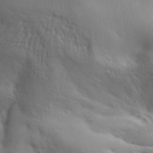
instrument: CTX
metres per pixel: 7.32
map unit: Aa
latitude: 33.0647
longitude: -143.5371
